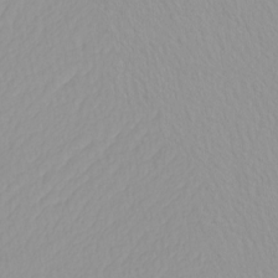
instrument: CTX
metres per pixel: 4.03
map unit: HNhu
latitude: -4.9919
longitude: 14.4251
